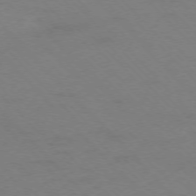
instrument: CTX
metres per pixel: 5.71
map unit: Ap
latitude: -75.5966
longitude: -78.7813
